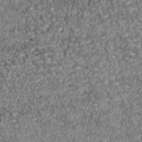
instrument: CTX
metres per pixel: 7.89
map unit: Nhu
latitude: -39.1620
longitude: -84.0444
